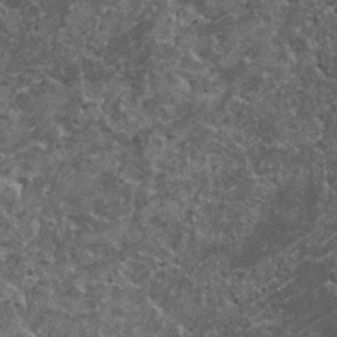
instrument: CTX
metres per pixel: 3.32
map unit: HNhu
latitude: 2.8569
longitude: 3.9178
